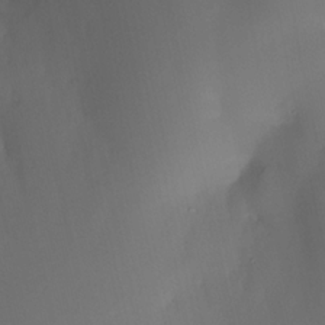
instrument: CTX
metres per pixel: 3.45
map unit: HNhu
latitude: 11.1781
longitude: 9.0675
